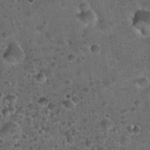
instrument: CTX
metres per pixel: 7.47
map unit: Hto
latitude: 22.4223
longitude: -53.0270
